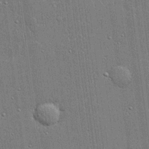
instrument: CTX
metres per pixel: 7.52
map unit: lHvf
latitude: 21.5371
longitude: 143.1053
